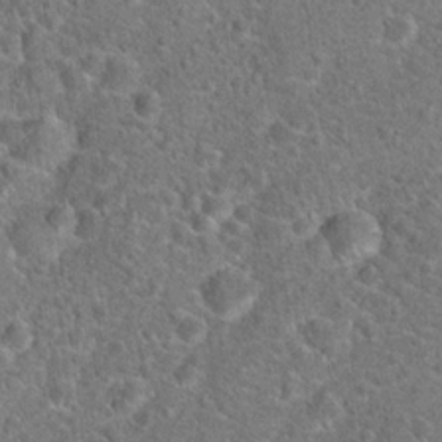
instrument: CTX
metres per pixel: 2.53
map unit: Hto
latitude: 18.6112
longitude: -42.5735
